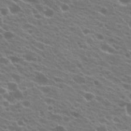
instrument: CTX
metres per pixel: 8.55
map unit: Hto
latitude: 22.1578
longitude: -38.1767
